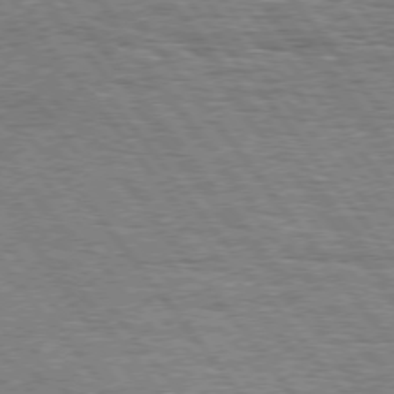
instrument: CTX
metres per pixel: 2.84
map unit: Hpe
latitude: 74.8191
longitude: -139.1025
